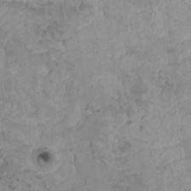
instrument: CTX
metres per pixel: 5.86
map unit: HNhu
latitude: 4.8758
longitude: 3.1053
